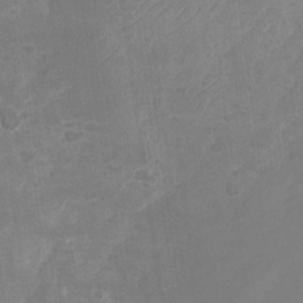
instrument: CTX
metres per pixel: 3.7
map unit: Nhu
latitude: -28.6896
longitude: -64.1578
